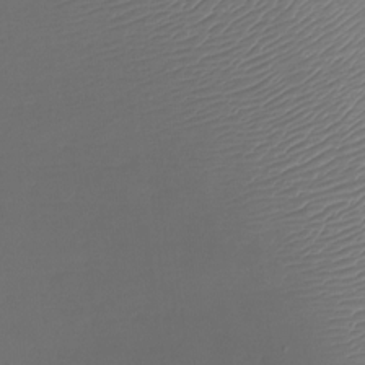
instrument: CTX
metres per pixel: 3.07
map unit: Nhu
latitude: -12.2929
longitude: -68.1767
